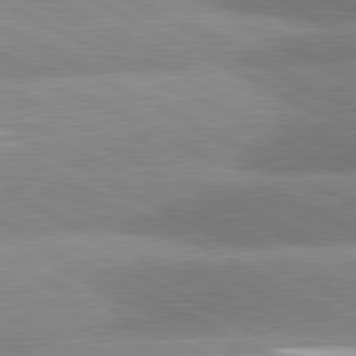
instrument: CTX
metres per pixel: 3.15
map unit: lApd
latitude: 81.2726
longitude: -163.5183
